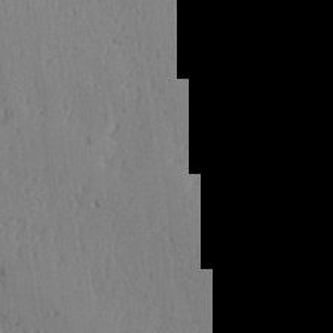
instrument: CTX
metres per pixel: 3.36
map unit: lAvf
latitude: -5.1053
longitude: -113.3293
